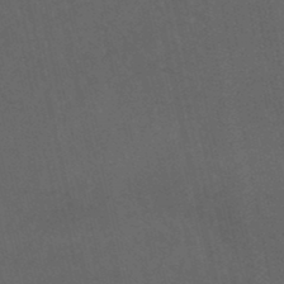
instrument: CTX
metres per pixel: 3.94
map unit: lHb
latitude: -47.4454
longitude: 70.6896
